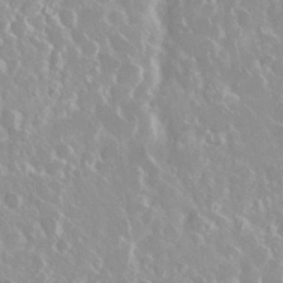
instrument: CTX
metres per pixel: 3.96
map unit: Nhu
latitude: 29.0458
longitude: -61.2348
